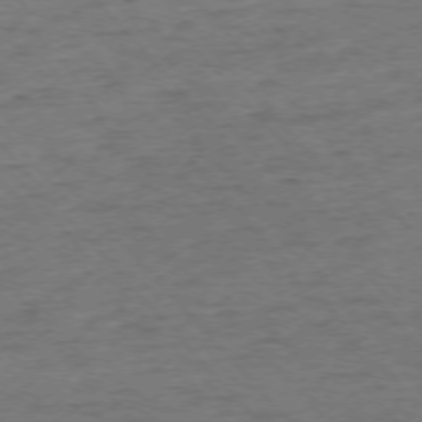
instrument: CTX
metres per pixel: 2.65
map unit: Ap
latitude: -75.8990
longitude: -80.5735
